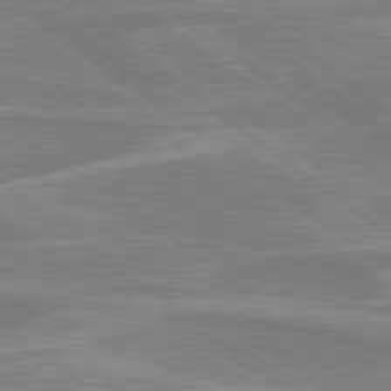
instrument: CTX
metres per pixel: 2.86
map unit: Hpe
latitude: 79.3860
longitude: -120.9703
